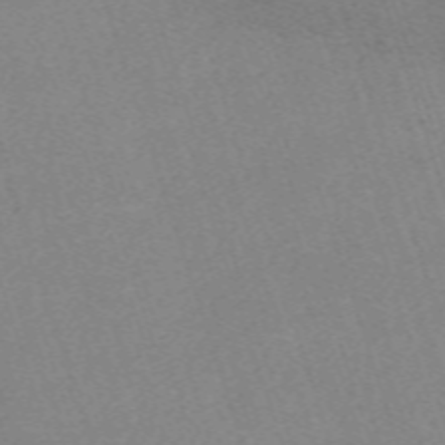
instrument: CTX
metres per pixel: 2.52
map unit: eHh
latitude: -63.2942
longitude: 50.0850
